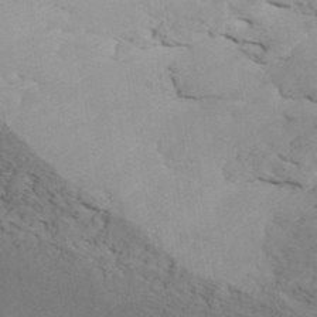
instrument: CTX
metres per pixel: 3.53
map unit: ANa
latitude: 41.8583
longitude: 55.5021
